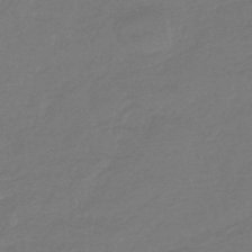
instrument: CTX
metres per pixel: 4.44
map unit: lHb
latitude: -42.9730
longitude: 75.2187
